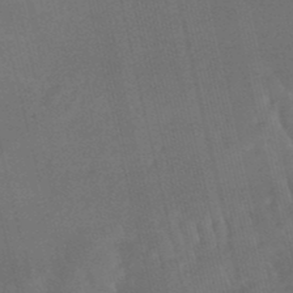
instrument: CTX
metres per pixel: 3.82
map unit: lHb
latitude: -47.8800
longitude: 76.5385
